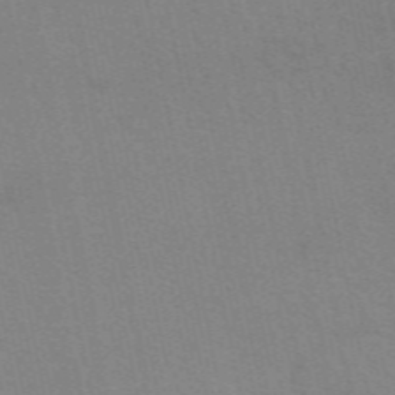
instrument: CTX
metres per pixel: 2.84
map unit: eAb
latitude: 51.2537
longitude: 108.7652
